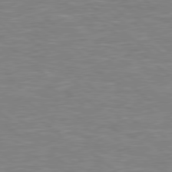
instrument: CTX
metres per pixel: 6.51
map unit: Hpe
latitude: 78.5546
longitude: 179.8989
